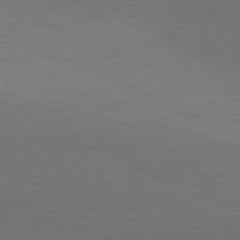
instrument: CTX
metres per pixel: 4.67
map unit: lApd
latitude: 81.2726
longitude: 136.9730
